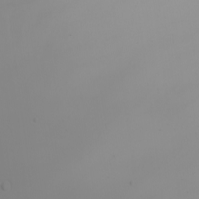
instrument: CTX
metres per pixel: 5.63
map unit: Nhu
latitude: -6.2172
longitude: -96.2711
